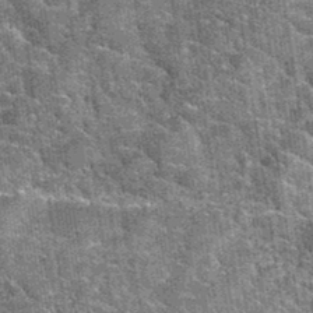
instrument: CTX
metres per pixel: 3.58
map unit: Hto
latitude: 35.0080
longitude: -52.6868
